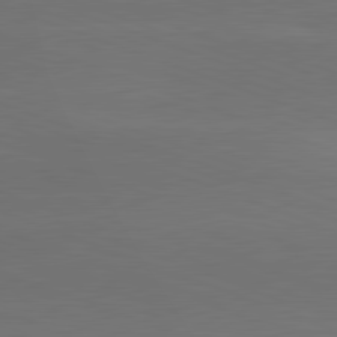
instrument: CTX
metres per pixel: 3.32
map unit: lApd
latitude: 81.3293
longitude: -131.8017
